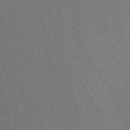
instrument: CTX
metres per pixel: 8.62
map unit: ANa
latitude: 48.3845
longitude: -75.4615
